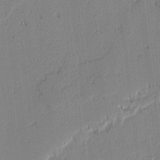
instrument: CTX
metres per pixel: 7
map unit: lAvf
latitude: 2.2333
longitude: -107.0081
